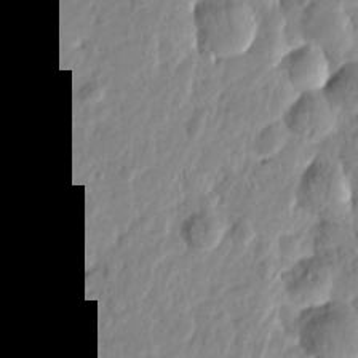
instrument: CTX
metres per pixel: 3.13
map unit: Htu
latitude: -1.1054
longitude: -178.6869
